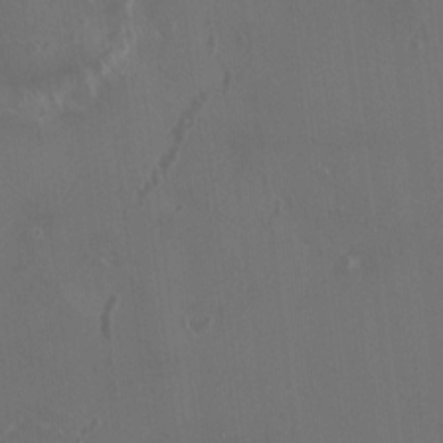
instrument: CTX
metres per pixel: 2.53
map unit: HNhu
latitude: 2.4034
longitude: 6.6518
